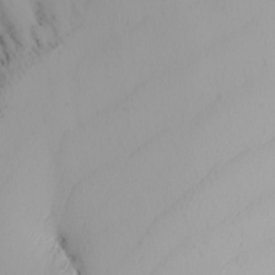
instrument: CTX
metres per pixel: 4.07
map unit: Nhu
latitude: -5.9556
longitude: -90.4601
